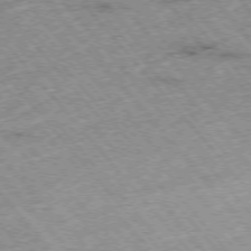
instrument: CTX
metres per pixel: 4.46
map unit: Hpe
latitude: -75.9367
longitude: -17.8772
